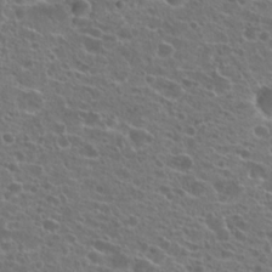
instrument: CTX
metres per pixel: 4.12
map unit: Hto
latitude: 21.6316
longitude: -40.8946
